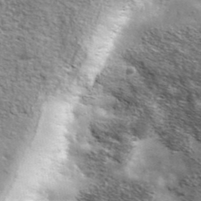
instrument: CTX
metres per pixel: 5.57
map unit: ANa
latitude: 39.6316
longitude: -90.6868
